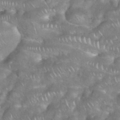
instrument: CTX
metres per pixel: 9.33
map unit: eHh
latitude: 38.4979
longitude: -58.4412
